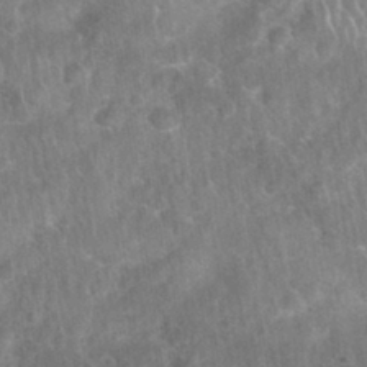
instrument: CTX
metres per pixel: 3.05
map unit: Nhu
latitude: 27.6883
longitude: -64.0255
